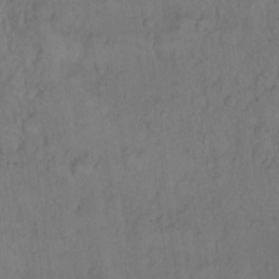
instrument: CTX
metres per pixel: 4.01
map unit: Hto
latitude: 11.2348
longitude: -58.0444
